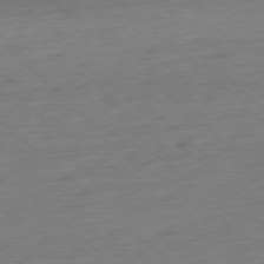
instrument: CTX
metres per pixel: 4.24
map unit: Ap
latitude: -78.0283
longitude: -97.7450
